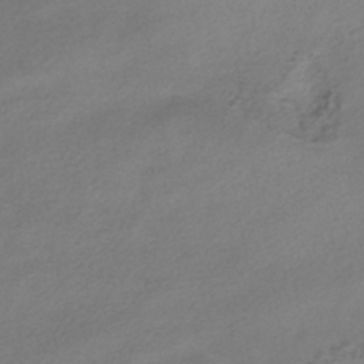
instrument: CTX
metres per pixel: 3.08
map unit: HNhu
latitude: -40.6140
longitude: 95.5966
